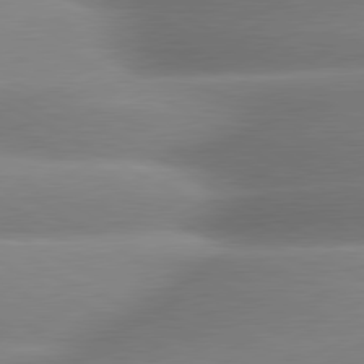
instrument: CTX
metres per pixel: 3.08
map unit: lApd
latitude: 80.1389
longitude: -158.5924
